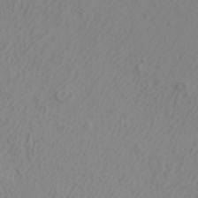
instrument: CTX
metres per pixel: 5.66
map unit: ANa
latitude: 40.4412
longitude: 22.4251
